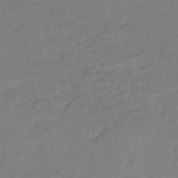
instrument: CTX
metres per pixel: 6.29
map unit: HNhu
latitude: -46.5007
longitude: 93.1242
